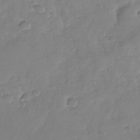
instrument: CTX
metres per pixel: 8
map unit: Nhu
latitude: -29.5210
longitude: -61.0647
